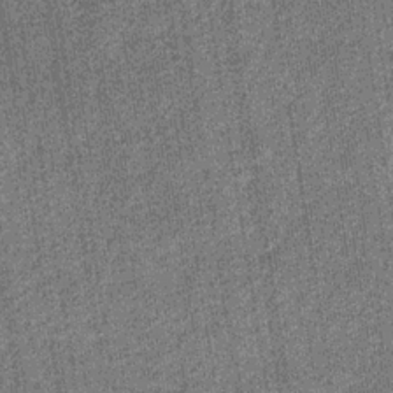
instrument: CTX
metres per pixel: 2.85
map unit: eHb
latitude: -30.6329
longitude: 67.5777
